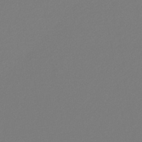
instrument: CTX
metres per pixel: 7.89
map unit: lHb
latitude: -46.9541
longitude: 72.5007
